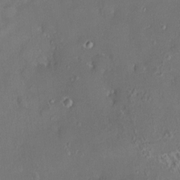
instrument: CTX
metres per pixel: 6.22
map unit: HNhu
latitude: 2.1200
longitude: 8.6140
